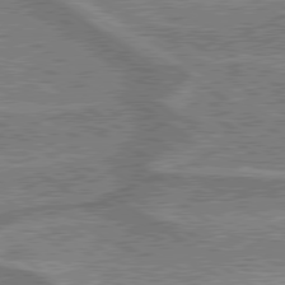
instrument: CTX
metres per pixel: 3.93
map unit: lApd
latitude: 79.5749
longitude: 175.1053
